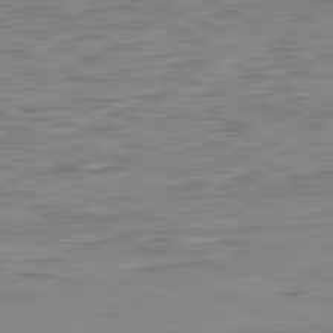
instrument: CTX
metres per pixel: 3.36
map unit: Hpe
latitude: -82.5196
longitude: 7.8422
